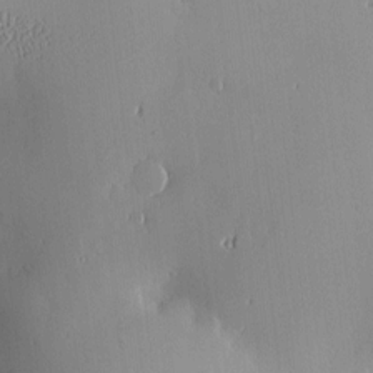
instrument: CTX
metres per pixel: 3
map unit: Nve
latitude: -8.4440
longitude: 173.4643
